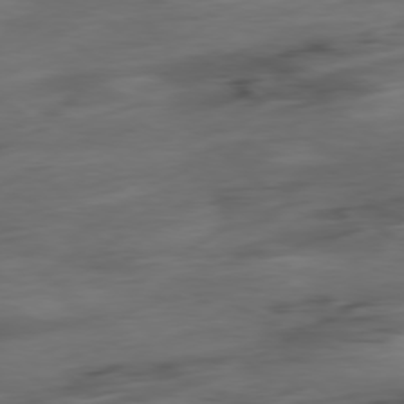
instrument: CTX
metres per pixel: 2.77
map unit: Hpe
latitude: -78.9541
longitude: -18.3278
